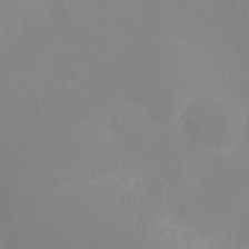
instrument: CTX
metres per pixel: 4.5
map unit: Ht
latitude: -16.5952
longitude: -47.5560
